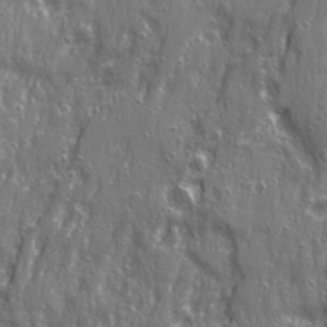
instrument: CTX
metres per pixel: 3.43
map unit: Ave
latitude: 22.8191
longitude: -133.3482
